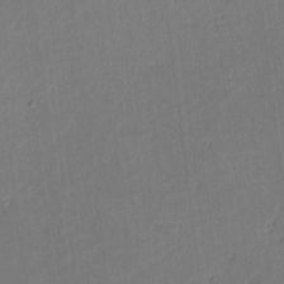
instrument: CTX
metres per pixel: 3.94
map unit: lAvf
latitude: 9.2348
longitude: 167.9367
